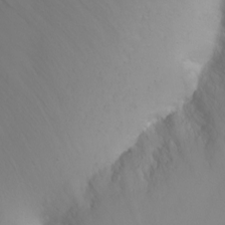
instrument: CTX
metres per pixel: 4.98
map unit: Ht
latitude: -1.8045
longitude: -61.7449
